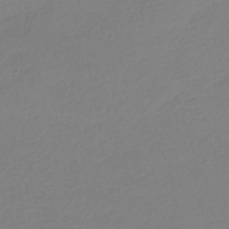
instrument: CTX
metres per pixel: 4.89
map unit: HNhu
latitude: -41.5966
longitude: 96.8030
